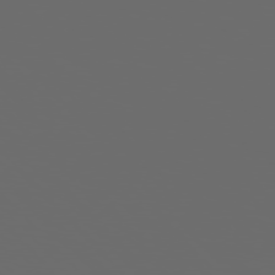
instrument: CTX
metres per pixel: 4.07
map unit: Hpe
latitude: 76.4601
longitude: -140.5734
